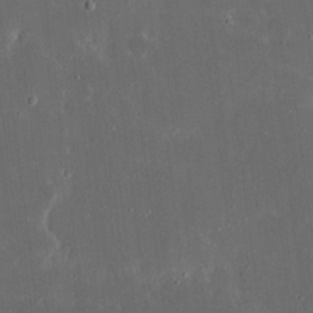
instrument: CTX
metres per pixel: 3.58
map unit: eHh
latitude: 17.5560
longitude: -73.4616
